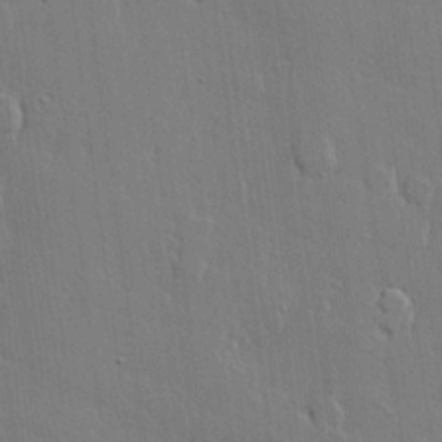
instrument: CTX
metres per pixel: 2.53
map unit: lHvf
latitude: 21.6694
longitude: 146.7463
